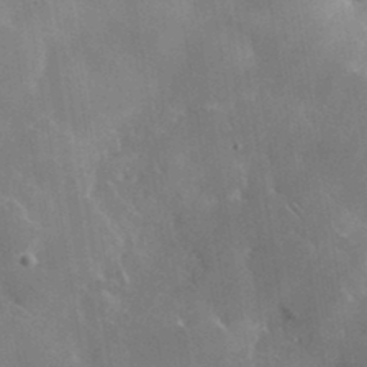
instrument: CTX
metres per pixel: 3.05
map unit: lHvf
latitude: 36.4034
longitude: -92.3467
